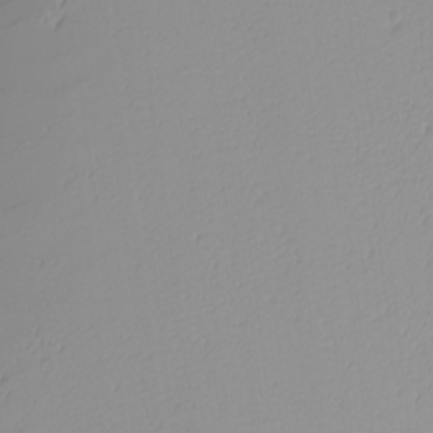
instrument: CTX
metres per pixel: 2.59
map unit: Nhu
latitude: -4.6896
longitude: -91.8583
